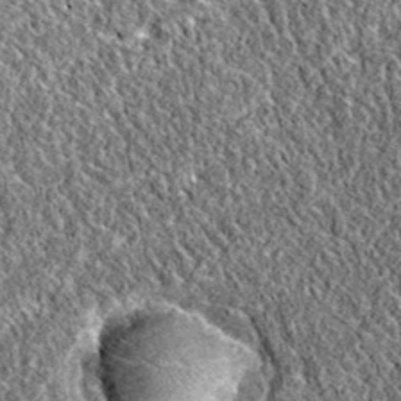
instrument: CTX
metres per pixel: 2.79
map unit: eAb
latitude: 36.3656
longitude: 110.3117
